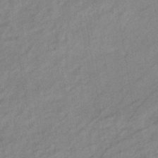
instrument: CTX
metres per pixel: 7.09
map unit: eHb
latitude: -40.9353
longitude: 82.8408
